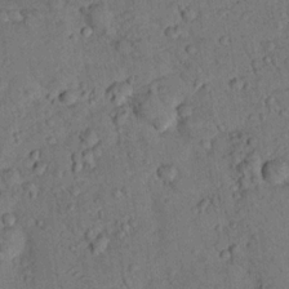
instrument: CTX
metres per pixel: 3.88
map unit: lHvf
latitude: 13.9150
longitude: 178.2550
